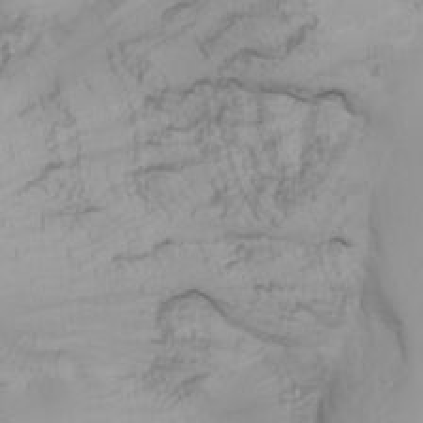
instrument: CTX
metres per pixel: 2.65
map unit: Nhu
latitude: -7.1053
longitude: -80.5168
